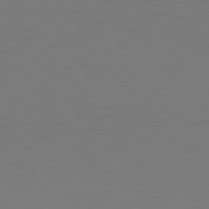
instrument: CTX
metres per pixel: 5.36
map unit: Hpe
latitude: 77.1214
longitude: -133.4238
